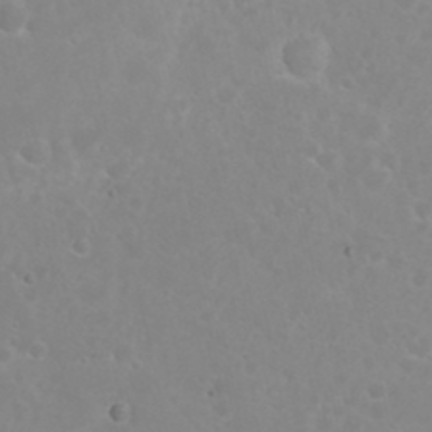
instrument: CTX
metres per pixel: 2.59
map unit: Nhu
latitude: 24.7435
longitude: -62.6680
